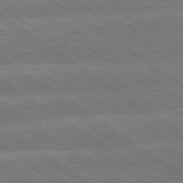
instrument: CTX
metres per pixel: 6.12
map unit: lApd
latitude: 79.7450
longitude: -161.3670
